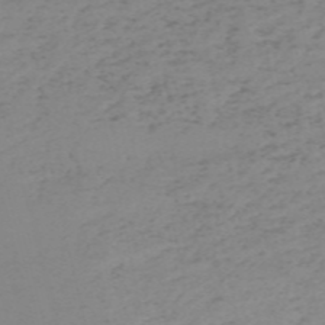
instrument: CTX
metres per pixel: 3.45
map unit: HNb
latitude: -56.1417
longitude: -43.8583
